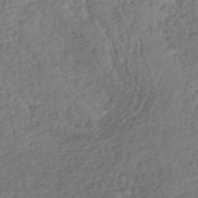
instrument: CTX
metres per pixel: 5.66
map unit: lHb
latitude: -37.2376
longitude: 68.2739
